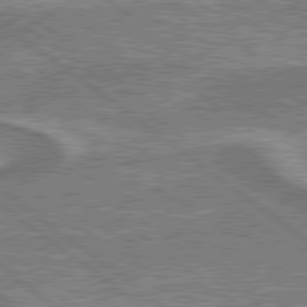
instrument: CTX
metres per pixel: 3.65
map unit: lApd
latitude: 79.5371
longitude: 174.6329
